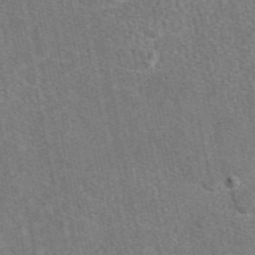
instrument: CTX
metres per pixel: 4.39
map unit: eAb
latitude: 48.7813
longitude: 116.8407
